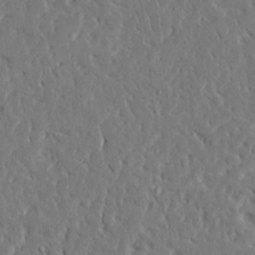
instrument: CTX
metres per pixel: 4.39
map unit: Ave
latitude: 15.4049
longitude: -139.8583
